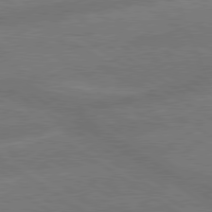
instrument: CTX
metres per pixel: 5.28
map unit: lApd
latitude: 79.6505
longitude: -164.8758
